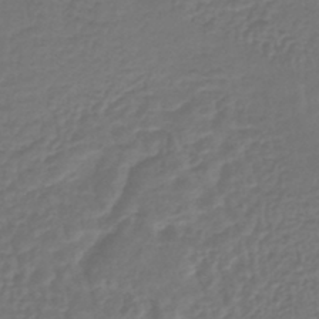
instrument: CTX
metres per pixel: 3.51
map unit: lHb
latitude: -42.0849
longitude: 65.5966
